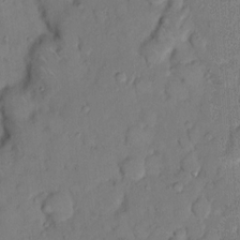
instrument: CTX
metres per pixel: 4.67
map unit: Hto
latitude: 10.5168
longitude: -61.9717
